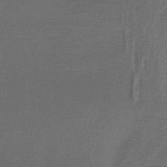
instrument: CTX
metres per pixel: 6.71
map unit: lHb
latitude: -39.6911
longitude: 71.8234
